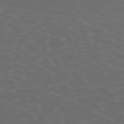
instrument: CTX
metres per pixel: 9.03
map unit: Hpe
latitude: -73.5588
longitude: 5.8044
